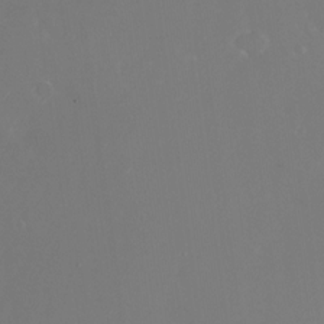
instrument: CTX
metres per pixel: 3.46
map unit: Nhu
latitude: -25.8044
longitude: -72.2523
